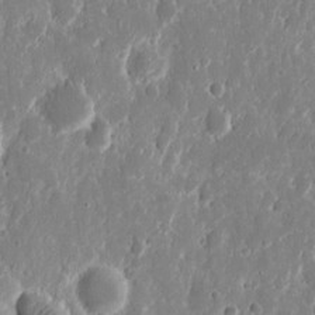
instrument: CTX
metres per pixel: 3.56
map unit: eHh
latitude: 12.0255
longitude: -72.1200
